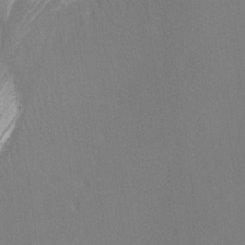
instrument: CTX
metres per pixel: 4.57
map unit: Nhu
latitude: -12.8786
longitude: -64.6680
